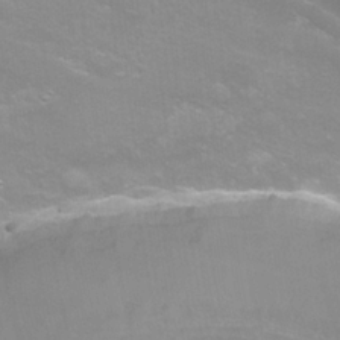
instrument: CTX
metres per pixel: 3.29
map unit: Nhu
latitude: -6.0283
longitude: -48.7246
